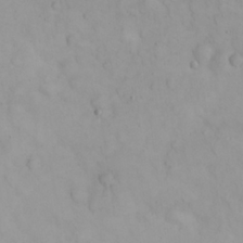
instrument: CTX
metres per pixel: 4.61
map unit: eHh
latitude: 25.2725
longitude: -63.8017
